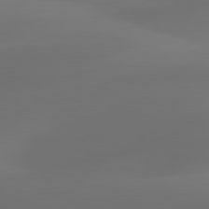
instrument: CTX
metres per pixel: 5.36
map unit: lApd
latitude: 80.7624
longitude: -83.6504
